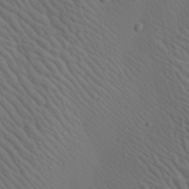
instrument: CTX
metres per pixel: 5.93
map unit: Aa
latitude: 23.0080
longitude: -138.6113
